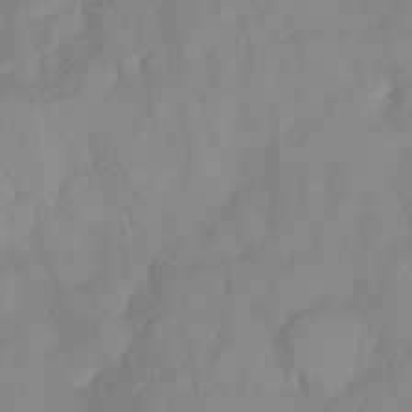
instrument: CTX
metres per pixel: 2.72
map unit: HNhu
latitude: -24.0283
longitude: 49.2565
